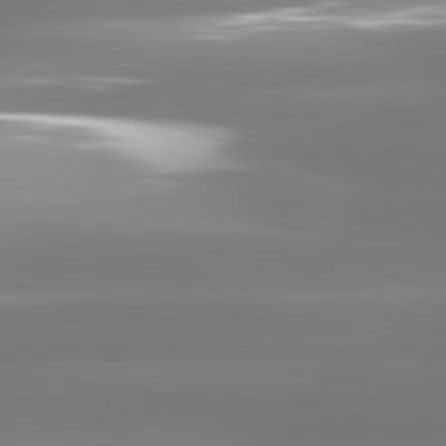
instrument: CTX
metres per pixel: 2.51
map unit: lApd
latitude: 81.3293
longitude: -134.0255
